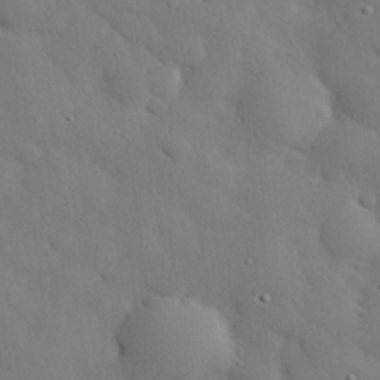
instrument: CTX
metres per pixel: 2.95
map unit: eHh
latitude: 29.3859
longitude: -81.6505
